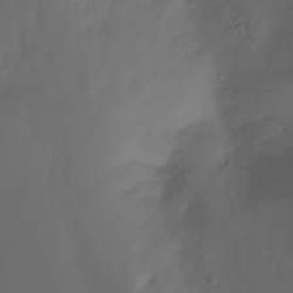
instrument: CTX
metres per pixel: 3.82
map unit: Nhu
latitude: -11.9367
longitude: -63.6127
